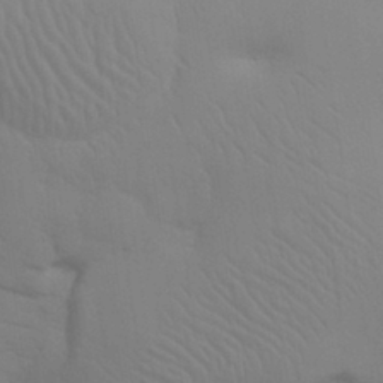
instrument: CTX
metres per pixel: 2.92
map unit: eHh
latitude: 30.7813
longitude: -70.1200
